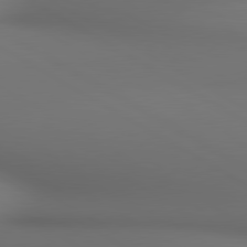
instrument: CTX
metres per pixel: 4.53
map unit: lApd
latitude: 80.5168
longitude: 137.2942
